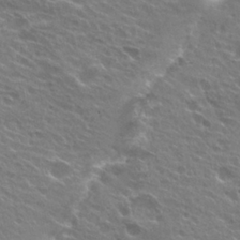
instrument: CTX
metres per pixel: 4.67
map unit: Hto
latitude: 25.0080
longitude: -37.5371
